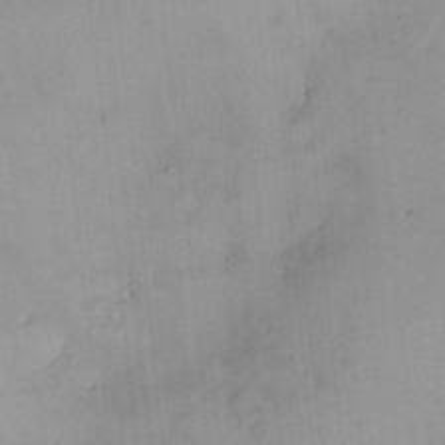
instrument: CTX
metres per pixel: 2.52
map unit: HNhu
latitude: 6.2334
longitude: 13.6533
